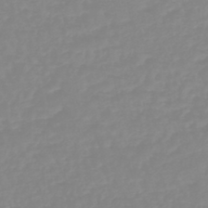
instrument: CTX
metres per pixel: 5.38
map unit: eHb
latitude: -45.0675
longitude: 81.0487
